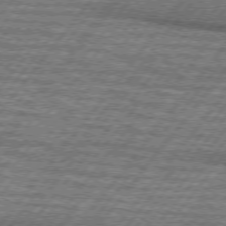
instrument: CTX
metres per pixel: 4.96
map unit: lApd
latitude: 74.7624
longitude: -56.1010
